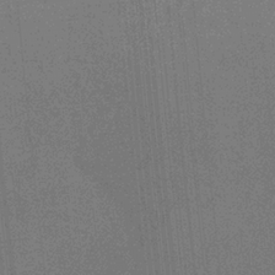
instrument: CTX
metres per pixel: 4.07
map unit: HNb
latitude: -32.3307
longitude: 56.9919
